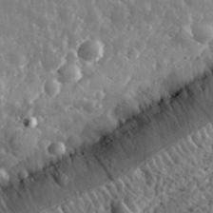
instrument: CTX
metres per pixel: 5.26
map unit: eHh
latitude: 34.5923
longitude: -79.8773
